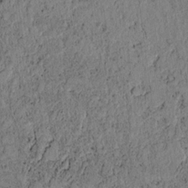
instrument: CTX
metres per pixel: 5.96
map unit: lAvf
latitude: 6.6113
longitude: 163.7477
